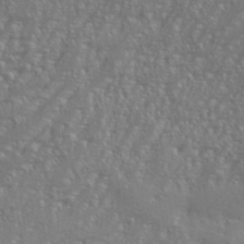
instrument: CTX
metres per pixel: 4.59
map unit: eHh
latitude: 35.5560
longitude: -132.7057
